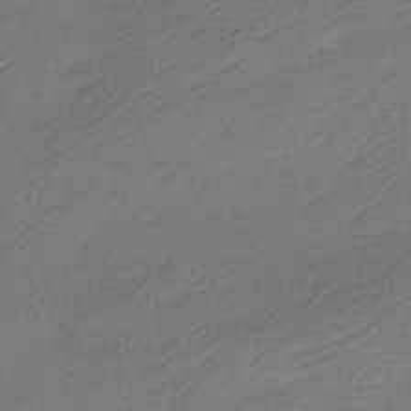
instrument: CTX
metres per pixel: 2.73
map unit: HNhu
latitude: -42.1983
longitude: 99.3698
